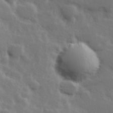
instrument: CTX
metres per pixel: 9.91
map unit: Hve
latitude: 25.3103
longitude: 145.2376
